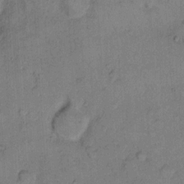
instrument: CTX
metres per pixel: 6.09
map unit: Hto
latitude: 9.3104
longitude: -61.6883
